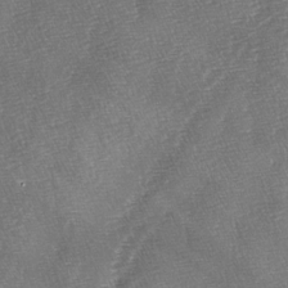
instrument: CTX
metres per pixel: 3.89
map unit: lAa
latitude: -4.3306
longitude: -129.1592
